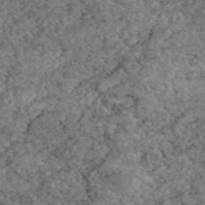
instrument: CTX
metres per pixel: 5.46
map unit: eAb
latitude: 48.0633
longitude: 113.8800
